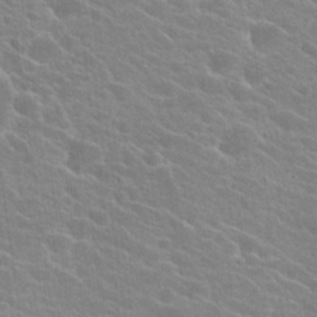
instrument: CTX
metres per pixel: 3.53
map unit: Hto
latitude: 24.0633
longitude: -40.8002
